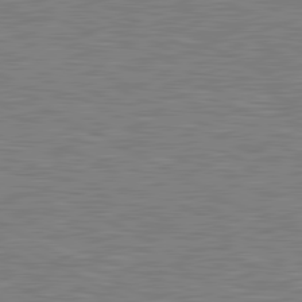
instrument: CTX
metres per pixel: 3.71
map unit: lApd
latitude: 81.2726
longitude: -168.1389
